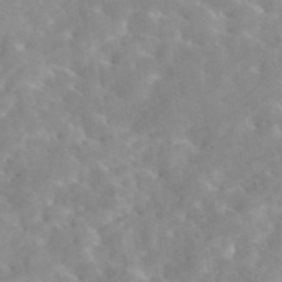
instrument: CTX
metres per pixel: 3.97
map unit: eAb
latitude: 44.9891
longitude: 126.4251
